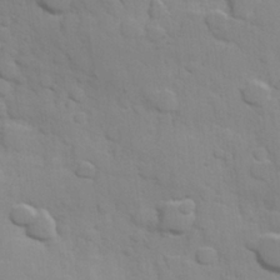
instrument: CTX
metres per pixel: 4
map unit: Hve
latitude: 24.0255
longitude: 148.3496
